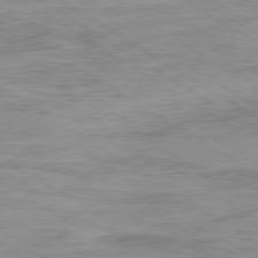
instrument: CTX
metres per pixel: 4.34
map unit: Ap
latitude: -79.9367
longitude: -48.3089
